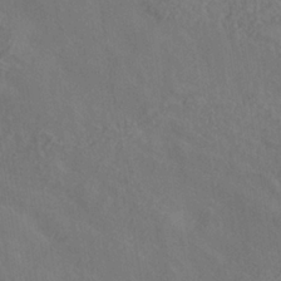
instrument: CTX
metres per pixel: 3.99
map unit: ANa
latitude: -36.7085
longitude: 95.5777
